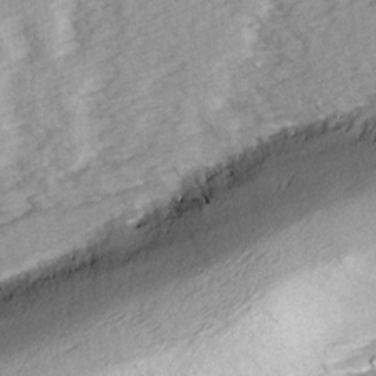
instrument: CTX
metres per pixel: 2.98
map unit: Ave
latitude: 14.9703
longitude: -104.0255
